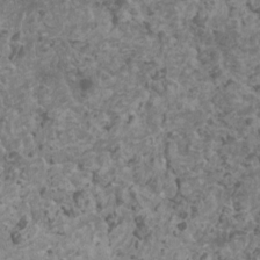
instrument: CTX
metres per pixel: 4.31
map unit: HNhu
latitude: 1.2725
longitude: 3.4076
